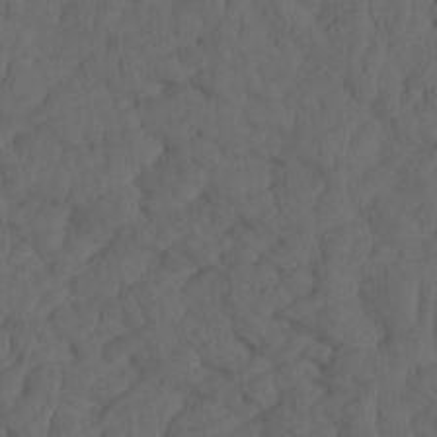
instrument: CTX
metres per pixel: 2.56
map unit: HNhu
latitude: -2.2172
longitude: 13.8800
